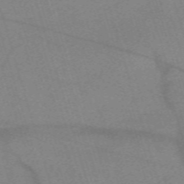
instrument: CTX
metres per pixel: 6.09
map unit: eHh
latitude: -62.1416
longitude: 54.3684
